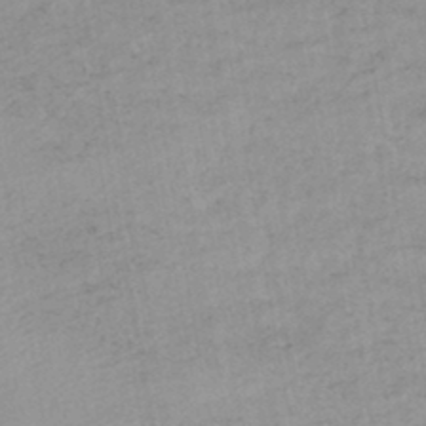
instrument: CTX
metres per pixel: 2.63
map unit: lHb
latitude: -44.0850
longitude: 72.9730
